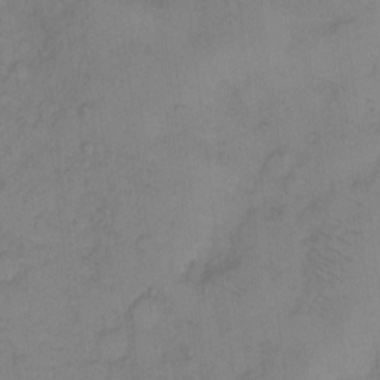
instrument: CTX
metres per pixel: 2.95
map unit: Hto
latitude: 5.8205
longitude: -61.0647
